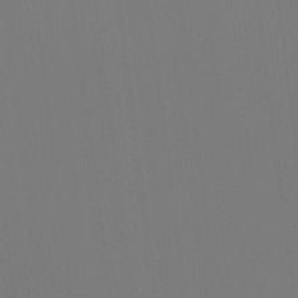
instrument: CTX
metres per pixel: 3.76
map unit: Ht
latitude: -15.4833
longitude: -42.1956
